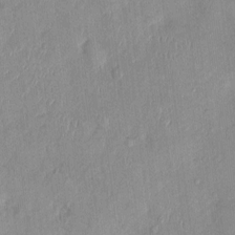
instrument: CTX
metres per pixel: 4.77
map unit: Nhu
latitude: 1.5182
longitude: -14.2712
